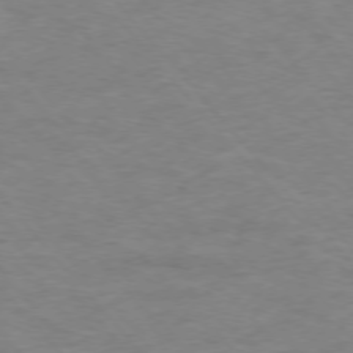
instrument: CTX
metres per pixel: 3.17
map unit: Ap
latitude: -76.6141
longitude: -84.1767
